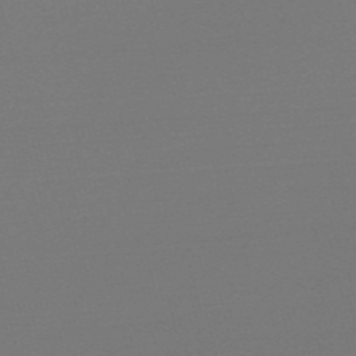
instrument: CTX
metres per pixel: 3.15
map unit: Nve
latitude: -57.1620
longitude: 62.6329
